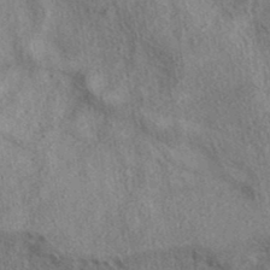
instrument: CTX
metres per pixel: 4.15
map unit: eAb
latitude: 37.9717
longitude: 112.3117
